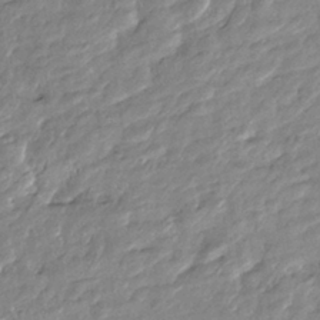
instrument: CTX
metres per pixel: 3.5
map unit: Htu
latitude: -6.2739
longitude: 174.5573
